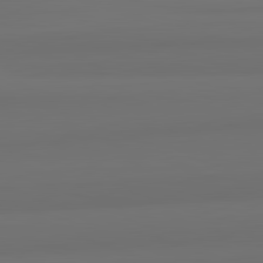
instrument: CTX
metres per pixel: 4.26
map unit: lApd
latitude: 82.6490
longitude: 166.5574
